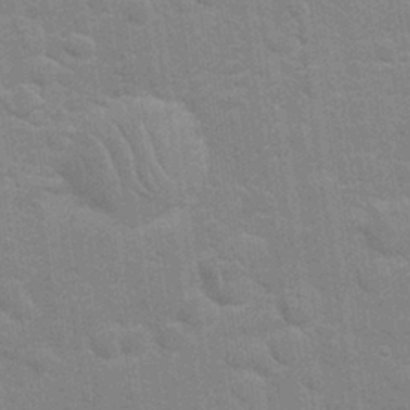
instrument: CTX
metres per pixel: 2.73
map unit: Nhu
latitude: 27.3860
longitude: -64.2711
